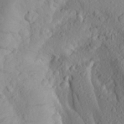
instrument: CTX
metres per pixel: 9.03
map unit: Aa
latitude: 25.9717
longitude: -146.6869
